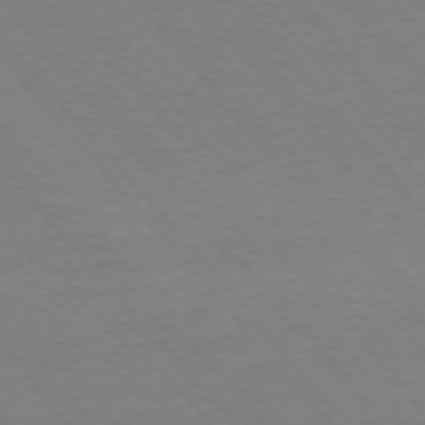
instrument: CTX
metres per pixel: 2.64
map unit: Ap
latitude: -76.2550
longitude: -87.0080
